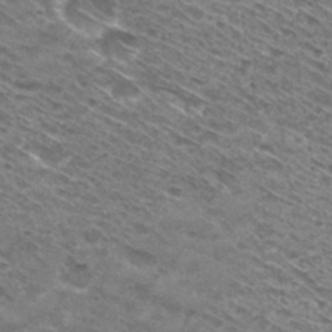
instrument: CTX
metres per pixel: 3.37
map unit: Hto
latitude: 30.5924
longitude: -46.2712
